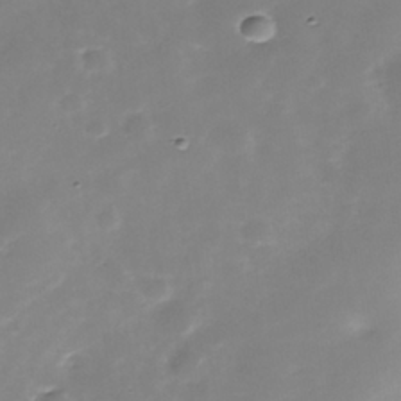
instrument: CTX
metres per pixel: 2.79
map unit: Nhe
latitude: -39.1431
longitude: -116.9892
